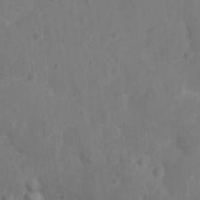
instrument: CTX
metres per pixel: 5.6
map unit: Nhu
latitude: 10.4412
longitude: -27.7072
